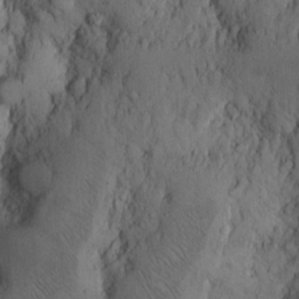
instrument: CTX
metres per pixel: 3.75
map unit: Hto
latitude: 11.9150
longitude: -59.0836
